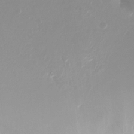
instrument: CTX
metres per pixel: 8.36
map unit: Nhu
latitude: -28.0472
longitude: -71.7072
